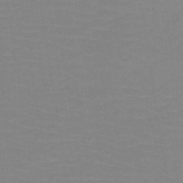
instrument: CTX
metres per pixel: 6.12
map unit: HNb
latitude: -49.4455
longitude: -48.9325
